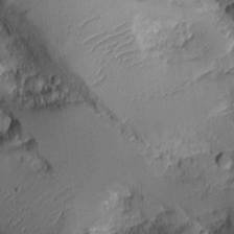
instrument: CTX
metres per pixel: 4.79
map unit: Aa
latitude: 9.9150
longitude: -127.8395
